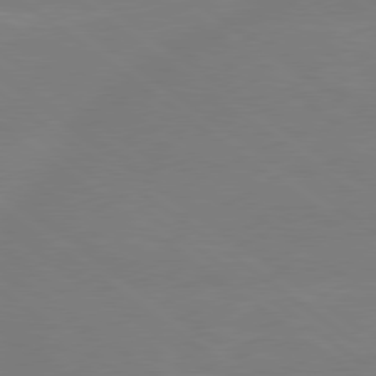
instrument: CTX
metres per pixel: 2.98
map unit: Hpe
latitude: 79.1403
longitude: -148.8758
